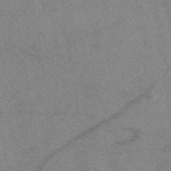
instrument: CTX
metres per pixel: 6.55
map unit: eAb
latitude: 48.0633
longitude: 110.9730
